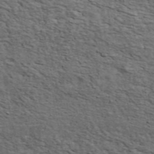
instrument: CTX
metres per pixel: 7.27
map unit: ANa
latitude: 47.9906
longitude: -82.0633
